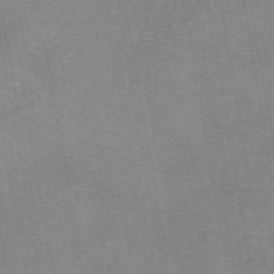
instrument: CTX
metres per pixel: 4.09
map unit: eAb
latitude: 49.0269
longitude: 105.5588
